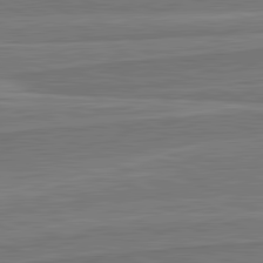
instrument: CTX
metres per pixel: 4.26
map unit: lApd
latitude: 82.2711
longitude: 142.1983
